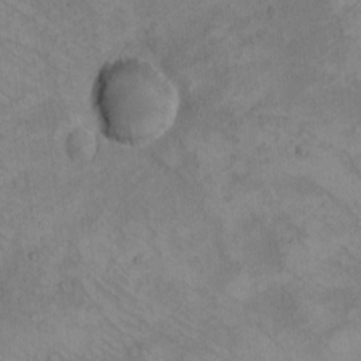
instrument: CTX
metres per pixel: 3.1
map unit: eHh
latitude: -8.3684
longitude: -69.3481
